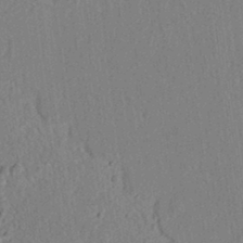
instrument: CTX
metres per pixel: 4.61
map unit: lAvf
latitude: 7.0269
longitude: 165.7667
